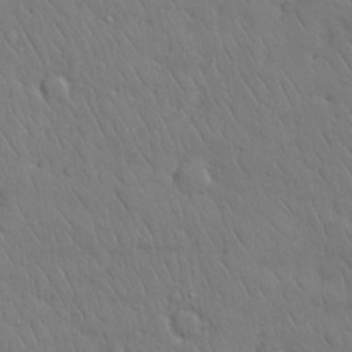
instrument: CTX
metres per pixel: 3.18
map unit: Nhu
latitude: 28.6868
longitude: -68.4223
